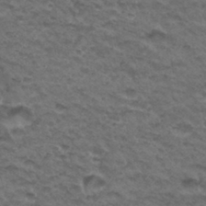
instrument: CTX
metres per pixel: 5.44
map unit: Hto
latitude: 32.6113
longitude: -48.3845
